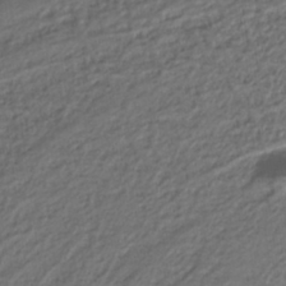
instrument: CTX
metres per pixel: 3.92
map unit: lHb
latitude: -39.9367
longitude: 53.0108
